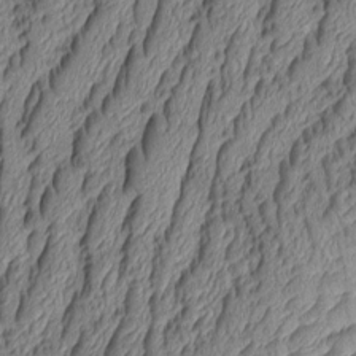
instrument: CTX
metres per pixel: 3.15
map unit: Aa
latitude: 8.9703
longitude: -129.0458
